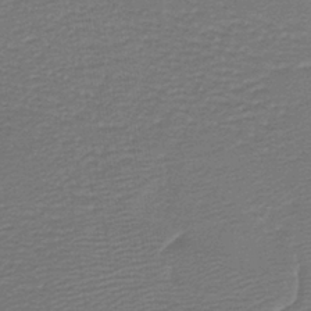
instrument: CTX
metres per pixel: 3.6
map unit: lHb
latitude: -37.9745
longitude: 56.6896
